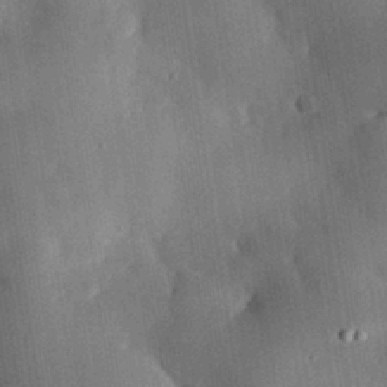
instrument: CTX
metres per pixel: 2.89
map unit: eHh
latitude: 30.1200
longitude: -80.0822
